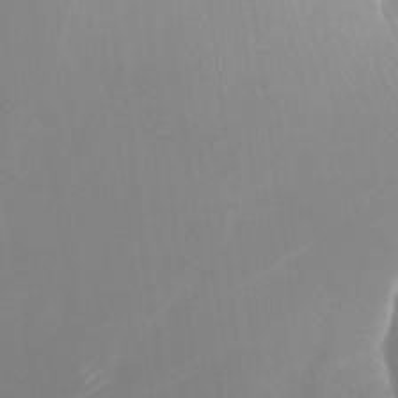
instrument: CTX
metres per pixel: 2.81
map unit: Nhu
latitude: -24.7841
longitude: -72.5168
